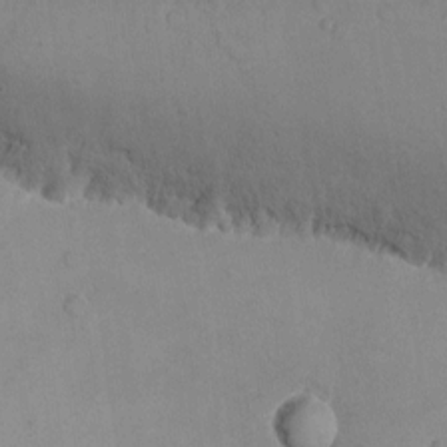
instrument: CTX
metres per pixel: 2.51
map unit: eHh
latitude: -9.8989
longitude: -66.5167
